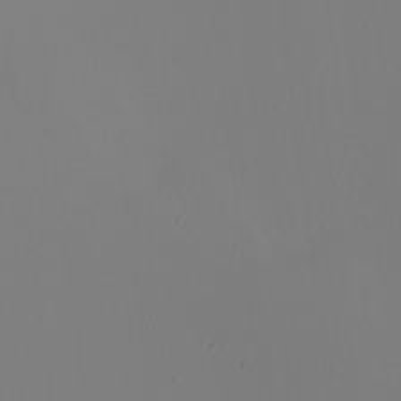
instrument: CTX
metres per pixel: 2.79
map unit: Nhu
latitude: -6.5573
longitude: -94.8002
